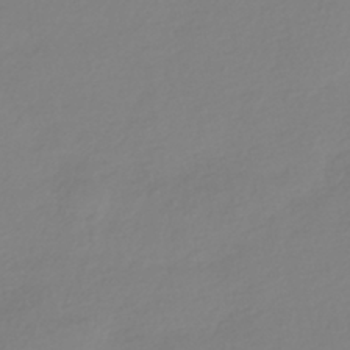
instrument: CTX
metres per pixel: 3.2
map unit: HNhu
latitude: -41.8044
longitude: 96.8597
